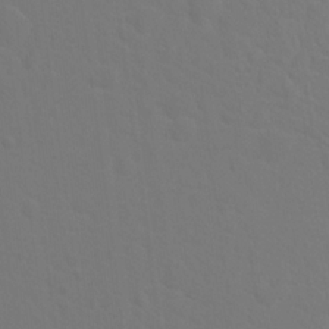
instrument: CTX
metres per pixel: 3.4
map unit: Hto
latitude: 19.0269
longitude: -39.8772
